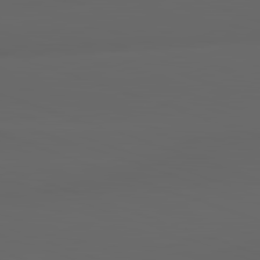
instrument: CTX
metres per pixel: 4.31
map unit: lApd
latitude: 82.9324
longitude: -135.3481
